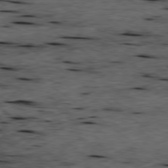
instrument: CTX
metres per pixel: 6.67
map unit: Ap
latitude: -79.3698
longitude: -91.7828
